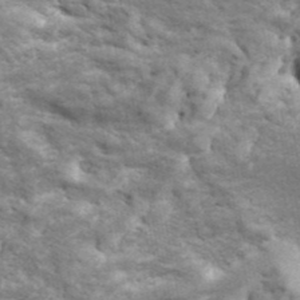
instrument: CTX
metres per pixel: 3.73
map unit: ANa
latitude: 41.6882
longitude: 16.0850
